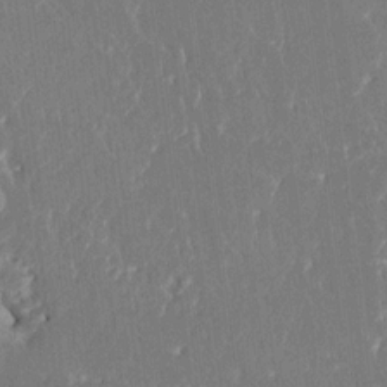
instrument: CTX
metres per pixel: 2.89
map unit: HNhu
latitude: 4.9514
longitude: -6.1956
